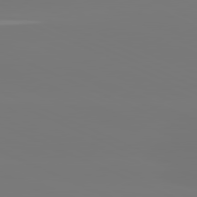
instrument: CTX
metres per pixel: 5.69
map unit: lApd
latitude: 81.4426
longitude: -149.6883
